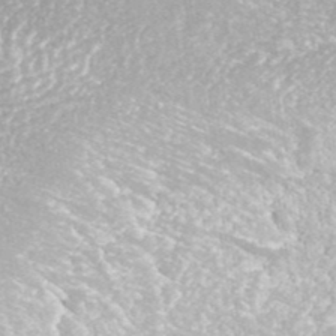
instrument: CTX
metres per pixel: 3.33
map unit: ANa
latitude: 42.7057
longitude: 25.0297
